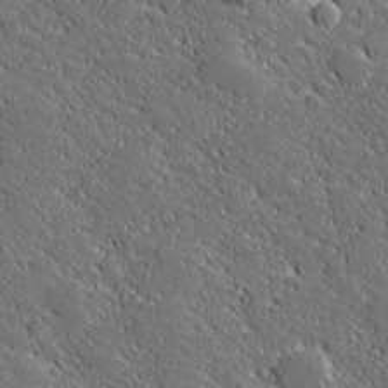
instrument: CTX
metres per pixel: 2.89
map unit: lHvf
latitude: 27.4804
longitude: 141.6344
